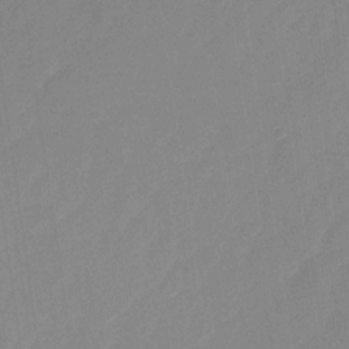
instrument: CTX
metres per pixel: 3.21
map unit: Nhu
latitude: -28.8030
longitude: -65.5938
